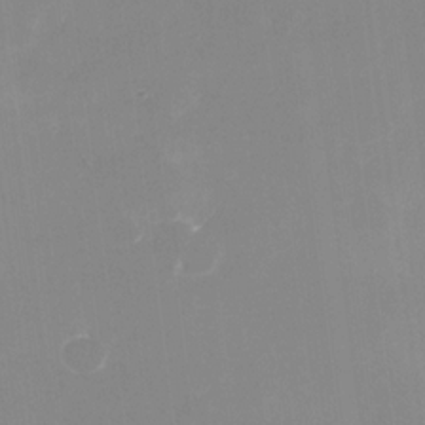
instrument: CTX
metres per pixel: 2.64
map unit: Nhu
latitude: -28.5196
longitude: -67.0647
